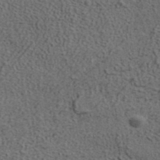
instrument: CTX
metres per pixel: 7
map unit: ANa
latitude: 41.4048
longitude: 26.9541
